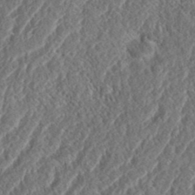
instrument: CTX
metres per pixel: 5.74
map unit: eHh
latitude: 37.2726
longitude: -138.2711
